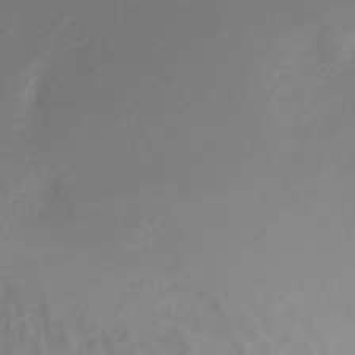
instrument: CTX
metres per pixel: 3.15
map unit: Nve
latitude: -20.6707
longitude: 105.5588
